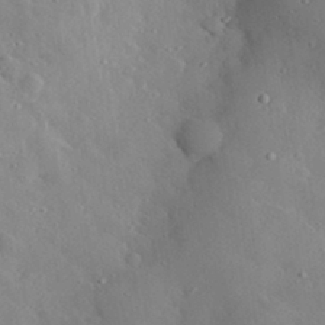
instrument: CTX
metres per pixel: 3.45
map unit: lHvf
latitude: 32.4601
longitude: -84.7435
